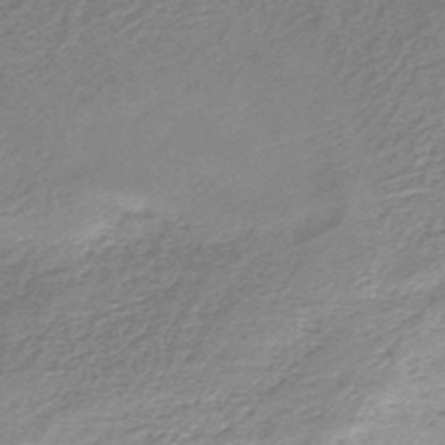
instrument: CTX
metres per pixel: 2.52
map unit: HNb
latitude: -48.3118
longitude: -41.7260
